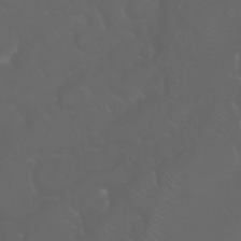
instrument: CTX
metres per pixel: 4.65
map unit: Nhu
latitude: 23.9150
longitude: -61.0836
